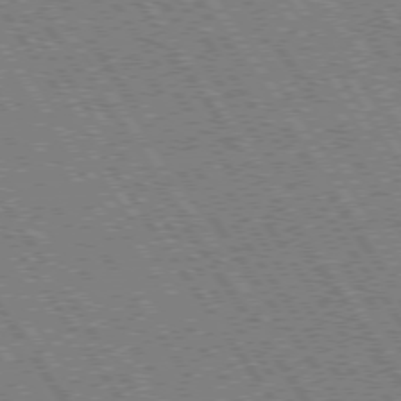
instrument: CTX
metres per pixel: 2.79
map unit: Hpe
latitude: 74.0255
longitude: -141.4426
